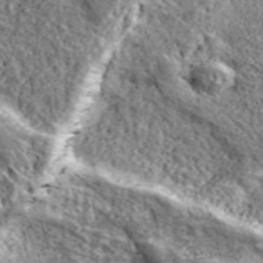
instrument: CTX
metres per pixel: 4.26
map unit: eHh
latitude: 43.7639
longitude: -89.1970
